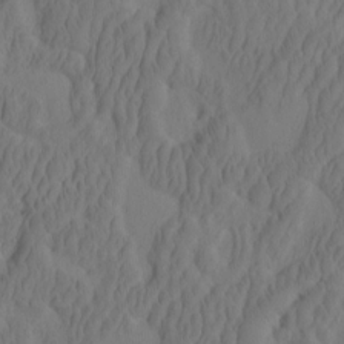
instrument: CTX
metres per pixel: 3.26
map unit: eHh
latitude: -2.2172
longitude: 15.9556
